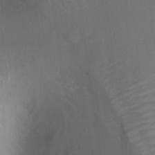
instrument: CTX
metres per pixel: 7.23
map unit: Hto
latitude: 8.5357
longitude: -30.5546
